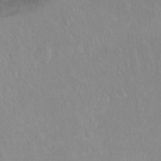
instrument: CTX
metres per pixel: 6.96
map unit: Ht
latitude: -14.5385
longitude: -44.2900
